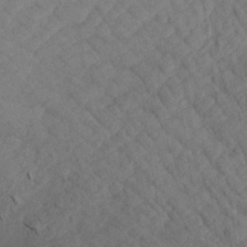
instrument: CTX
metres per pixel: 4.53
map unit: Aa
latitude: 22.3278
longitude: -141.6504
